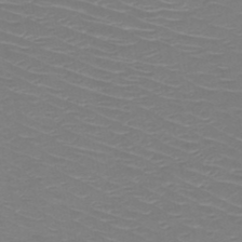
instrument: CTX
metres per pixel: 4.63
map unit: HNb
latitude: -49.5399
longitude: -47.0270
